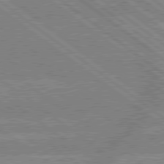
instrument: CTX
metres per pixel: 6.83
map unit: lApd
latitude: 79.3482
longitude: -160.4034
